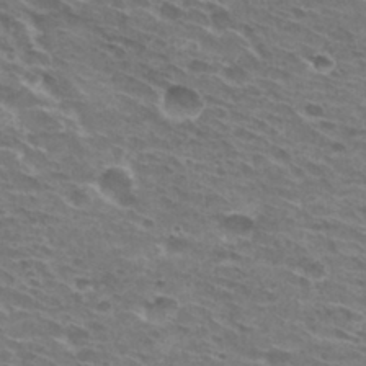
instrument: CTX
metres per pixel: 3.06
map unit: Hto
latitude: 30.6302
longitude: -44.4601
